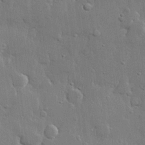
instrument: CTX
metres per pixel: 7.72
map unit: lHvf
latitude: 22.1578
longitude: 145.1431
